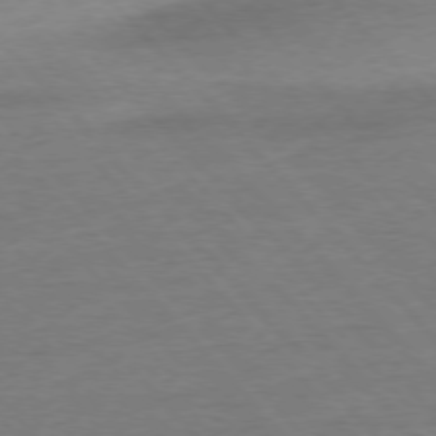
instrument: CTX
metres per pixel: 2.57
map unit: Ap
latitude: -77.1809
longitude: -95.6316
